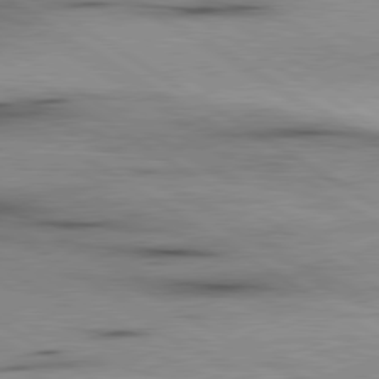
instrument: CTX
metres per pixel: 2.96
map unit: lApd
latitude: 80.0822
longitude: 159.0297
